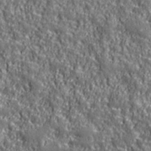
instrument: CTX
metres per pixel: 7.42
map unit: eHh
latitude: 42.7057
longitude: -91.2537
